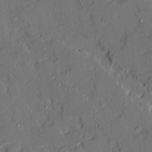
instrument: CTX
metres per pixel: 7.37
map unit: Ave
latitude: 19.2537
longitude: -128.2333
